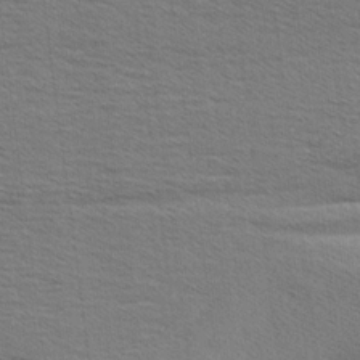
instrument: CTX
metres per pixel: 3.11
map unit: Aa
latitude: 6.1578
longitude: -136.8758
